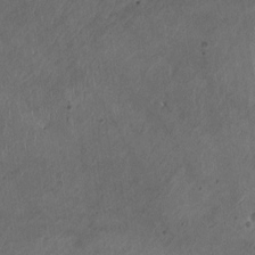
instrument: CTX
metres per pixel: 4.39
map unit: HNhu
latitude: -1.4077
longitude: -7.8016
